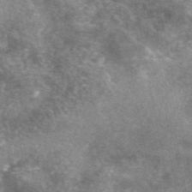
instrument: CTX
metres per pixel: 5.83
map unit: eAb
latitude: 47.1026
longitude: 125.1053
